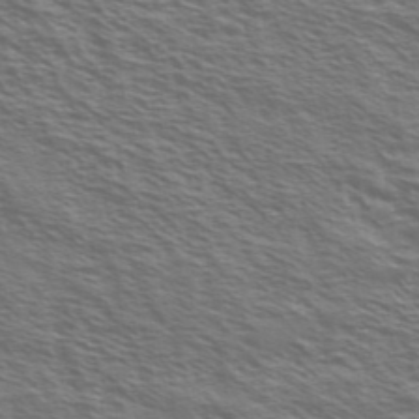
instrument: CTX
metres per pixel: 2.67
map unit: Ave
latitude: 38.1011
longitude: -109.4048
